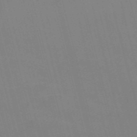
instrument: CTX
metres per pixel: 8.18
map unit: Nve
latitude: -57.8422
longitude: 61.7667
